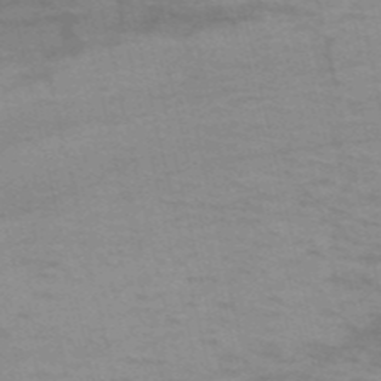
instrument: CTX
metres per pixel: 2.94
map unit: HNb
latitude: -54.1417
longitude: -44.7624
